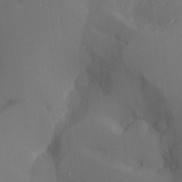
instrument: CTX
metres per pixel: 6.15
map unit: Aa
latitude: 25.9528
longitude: -128.0255
